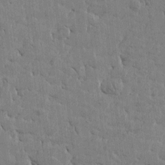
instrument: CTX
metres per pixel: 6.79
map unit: Htu
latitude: -4.5196
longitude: 176.7841
